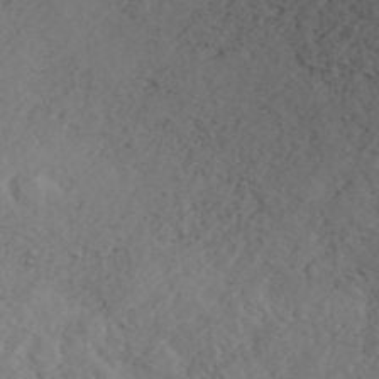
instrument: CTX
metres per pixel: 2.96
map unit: ANa
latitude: 43.1592
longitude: 54.2551
